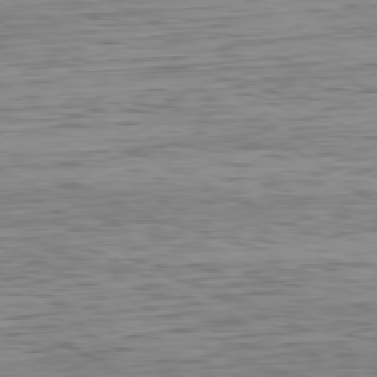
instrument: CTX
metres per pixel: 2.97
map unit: Hpe
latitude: -81.1053
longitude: 11.5588
